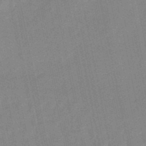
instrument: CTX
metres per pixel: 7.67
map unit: lHb
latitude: -48.9542
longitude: 80.4629
